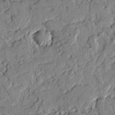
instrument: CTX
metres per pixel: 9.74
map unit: lAvf
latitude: -2.2739
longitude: -107.7828
